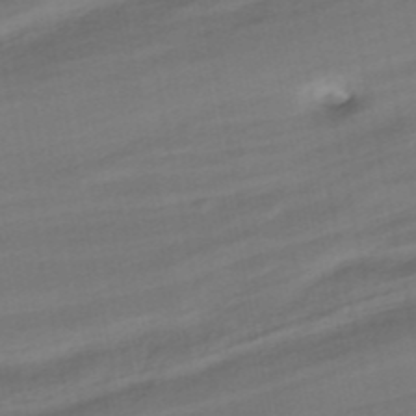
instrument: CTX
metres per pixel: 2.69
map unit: HNhu
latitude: -42.3684
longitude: 103.1998
